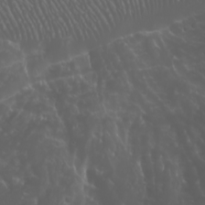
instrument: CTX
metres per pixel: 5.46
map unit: Htu
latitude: -4.9163
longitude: -88.2145
